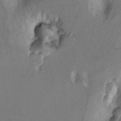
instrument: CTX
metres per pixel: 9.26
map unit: Ht
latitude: 9.7072
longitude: -31.8206
